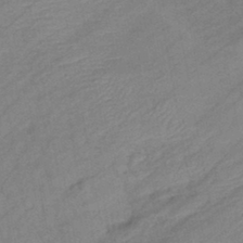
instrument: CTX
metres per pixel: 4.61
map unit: eHb
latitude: -43.6343
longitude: 85.8422
